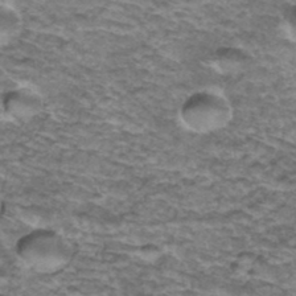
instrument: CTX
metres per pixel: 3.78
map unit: Hto
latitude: 36.9892
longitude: -43.0647
